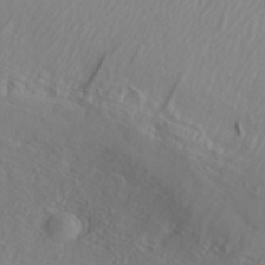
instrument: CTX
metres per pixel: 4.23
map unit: ANa
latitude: 37.7072
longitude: 23.5210
